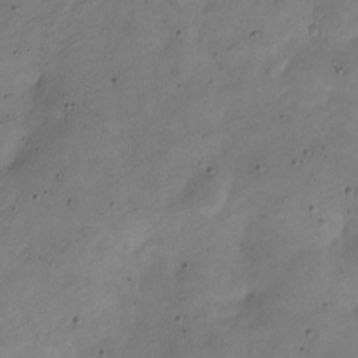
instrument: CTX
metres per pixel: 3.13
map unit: Nve
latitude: -24.0094
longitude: 105.6344
